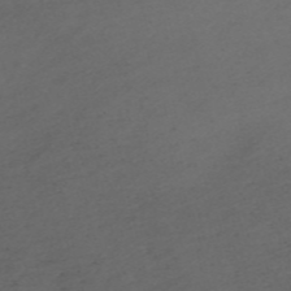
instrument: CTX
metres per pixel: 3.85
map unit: HNb
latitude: -55.8611
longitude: -46.6869
